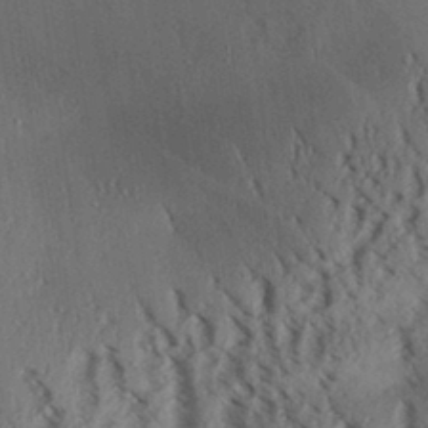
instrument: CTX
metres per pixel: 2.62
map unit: Aa
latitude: 31.3671
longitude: -138.2333
